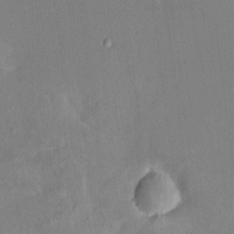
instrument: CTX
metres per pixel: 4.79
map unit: HNhu
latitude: 6.6113
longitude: 3.4832
